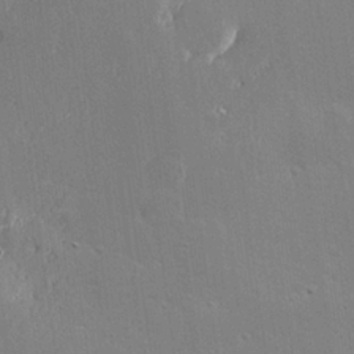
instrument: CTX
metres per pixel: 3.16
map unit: Hve
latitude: 25.2725
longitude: -94.0444
